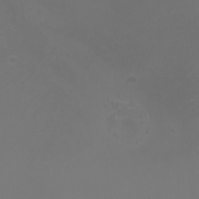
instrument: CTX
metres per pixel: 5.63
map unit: Nhu
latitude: -7.8422
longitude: -73.1970
